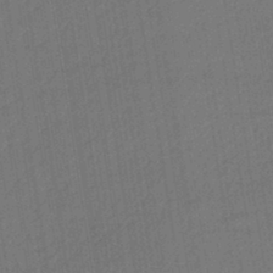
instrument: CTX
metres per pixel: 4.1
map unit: lHb
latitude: -43.5399
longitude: 68.5951
